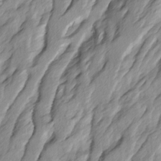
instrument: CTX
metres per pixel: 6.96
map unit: Ave
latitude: 14.8569
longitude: -136.1389
